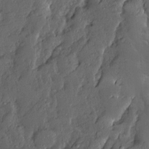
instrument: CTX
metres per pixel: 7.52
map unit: Ave
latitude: 13.7072
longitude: -135.8205
